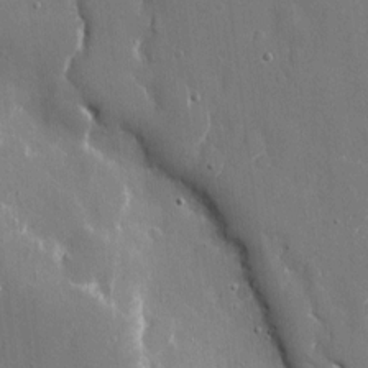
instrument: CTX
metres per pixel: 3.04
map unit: eHh
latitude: 9.1403
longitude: -70.0255
